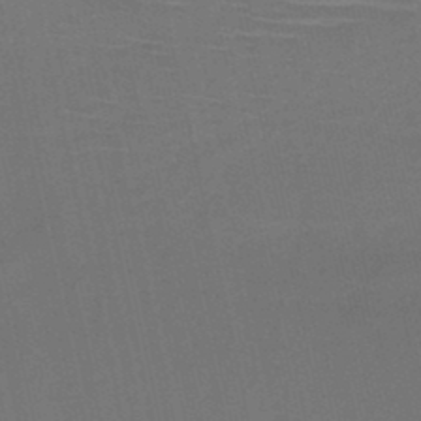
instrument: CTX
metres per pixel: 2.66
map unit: HNb
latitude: -47.1431
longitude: -41.4048
